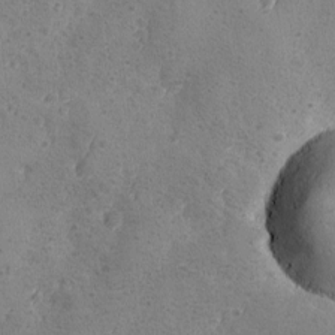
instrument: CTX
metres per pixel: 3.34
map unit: Ave
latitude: -8.4818
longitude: -118.7624
